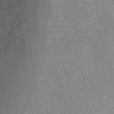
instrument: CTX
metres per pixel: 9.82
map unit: Ht
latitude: 8.8191
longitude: -38.3467
